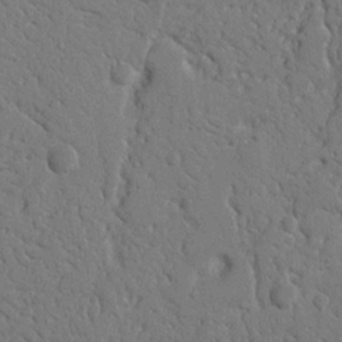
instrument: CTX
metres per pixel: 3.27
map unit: Nhu
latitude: 14.8569
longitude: -78.9325
